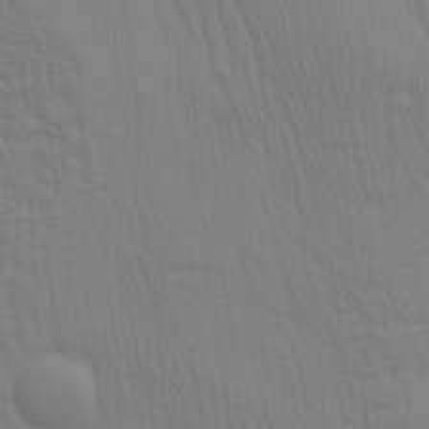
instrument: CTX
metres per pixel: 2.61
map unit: Aa
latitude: 27.1403
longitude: -138.9325
